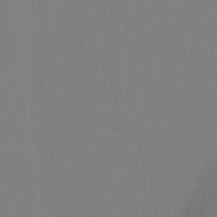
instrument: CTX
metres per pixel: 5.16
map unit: Ht
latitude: -9.9556
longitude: -38.7624
